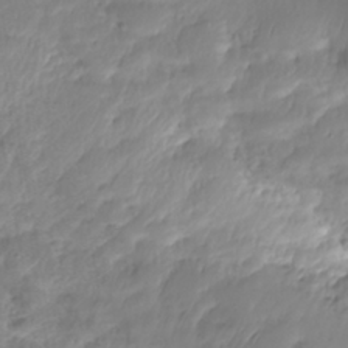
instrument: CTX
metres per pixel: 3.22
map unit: Nhe
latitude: -36.3495
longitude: -179.5371
